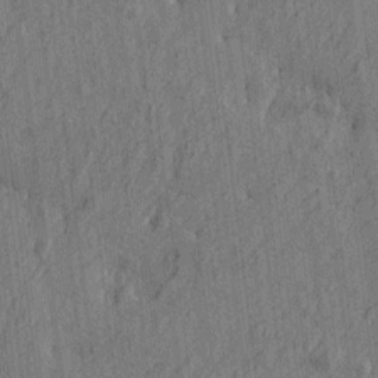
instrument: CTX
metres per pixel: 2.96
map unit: Htu
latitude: -7.2754
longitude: 178.1794
